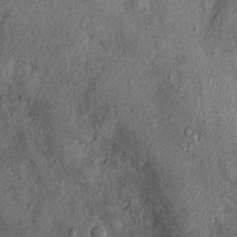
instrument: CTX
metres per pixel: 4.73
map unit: Nhu
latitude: 0.1955
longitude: -16.2144
